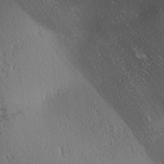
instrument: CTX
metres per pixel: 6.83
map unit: lAa
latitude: 0.8002
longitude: -116.1578
